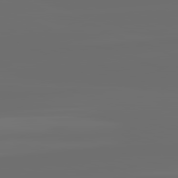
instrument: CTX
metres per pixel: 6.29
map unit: lApd
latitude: 82.2144
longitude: -166.2144
